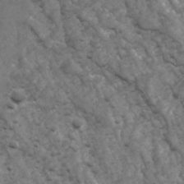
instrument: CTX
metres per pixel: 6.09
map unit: Ave
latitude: 17.1403
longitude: -132.3656
